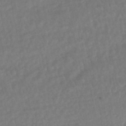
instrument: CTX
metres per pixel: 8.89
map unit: HNhu
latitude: -45.6533
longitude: 96.9731
